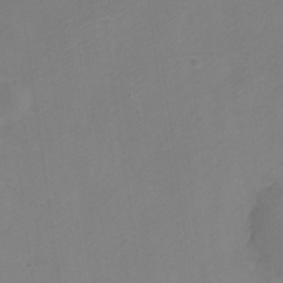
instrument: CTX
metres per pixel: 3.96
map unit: Nve
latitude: -23.3888
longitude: 107.0676
